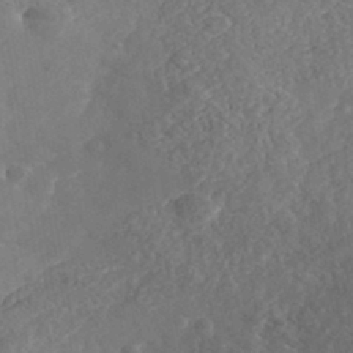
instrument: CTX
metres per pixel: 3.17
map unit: Nhe
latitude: -41.3321
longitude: -110.7813
